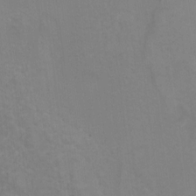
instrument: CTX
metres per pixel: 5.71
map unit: Ht
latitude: 10.1956
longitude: -32.7057
